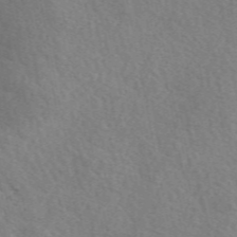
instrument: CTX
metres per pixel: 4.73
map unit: eAb
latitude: 50.5923
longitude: 117.7288
